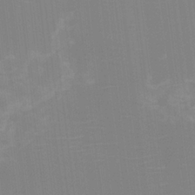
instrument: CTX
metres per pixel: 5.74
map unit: Nhu
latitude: -8.4629
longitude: -84.8758
